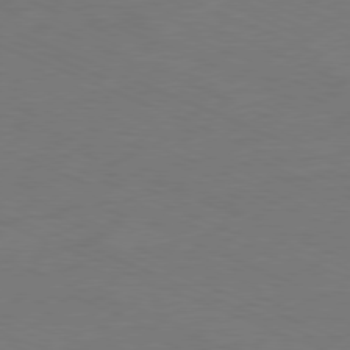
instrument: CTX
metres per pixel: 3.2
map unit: Ap
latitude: -78.7463
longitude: -72.0444
